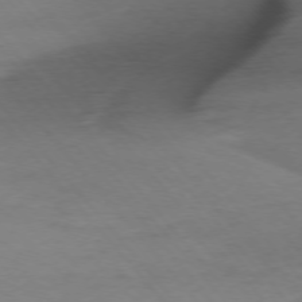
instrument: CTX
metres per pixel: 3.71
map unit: Ap
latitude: -76.0850
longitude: -81.4237
